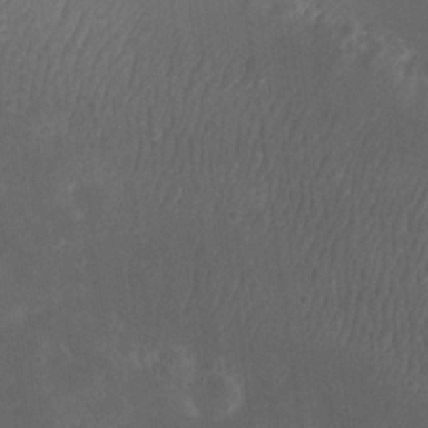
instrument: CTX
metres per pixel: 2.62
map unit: eHh
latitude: 22.9514
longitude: -68.9514
